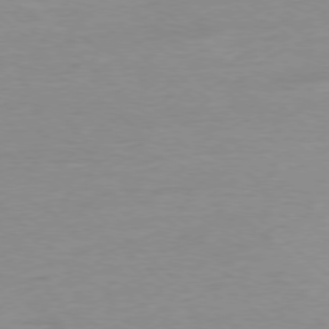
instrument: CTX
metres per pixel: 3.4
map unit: Ap
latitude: -77.9556
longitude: -87.7260
